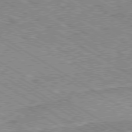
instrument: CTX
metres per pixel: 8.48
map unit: Ap
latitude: -80.3495
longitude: -51.3670
